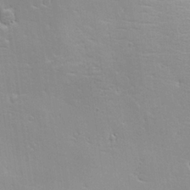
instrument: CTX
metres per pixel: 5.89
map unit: Aa
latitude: 17.5371
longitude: -126.2334
